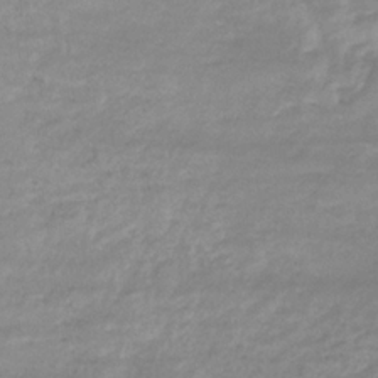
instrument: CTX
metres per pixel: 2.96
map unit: eHb
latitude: -33.7856
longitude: 71.1242
